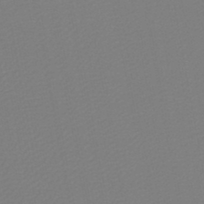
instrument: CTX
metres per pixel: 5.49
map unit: lHb
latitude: -46.3306
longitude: 68.5384
